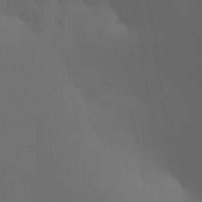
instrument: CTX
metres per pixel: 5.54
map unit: Aa
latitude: 28.0255
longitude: -136.4601
